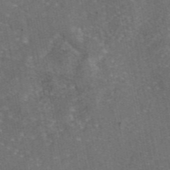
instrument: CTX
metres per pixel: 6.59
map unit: eAb
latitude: 46.1956
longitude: 107.2187
